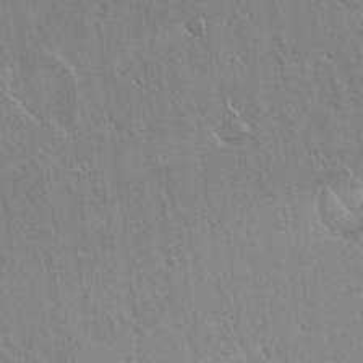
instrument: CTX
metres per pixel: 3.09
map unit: Hto
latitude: 17.9339
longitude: -58.0633
